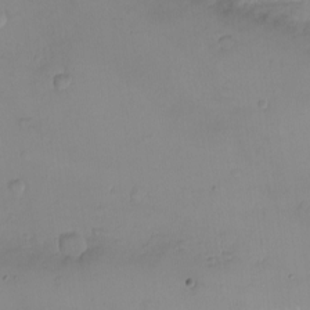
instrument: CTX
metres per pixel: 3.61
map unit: eHh
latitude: -9.9556
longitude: -66.1577
